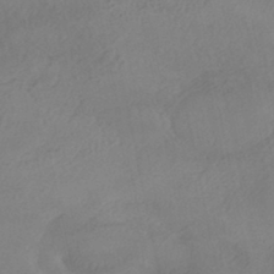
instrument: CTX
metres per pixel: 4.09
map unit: eHh
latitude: -42.5573
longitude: 122.5763
